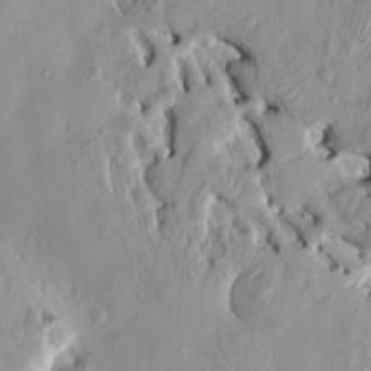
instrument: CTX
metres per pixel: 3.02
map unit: HNhu
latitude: 6.6301
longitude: -2.3845
